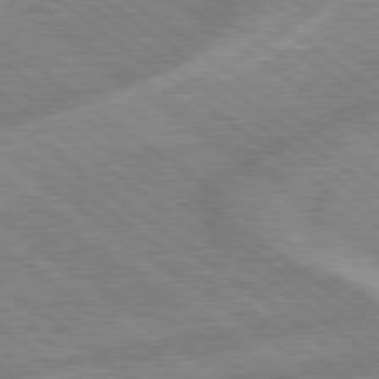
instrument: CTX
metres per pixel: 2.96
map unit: lApd
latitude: 79.1026
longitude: -169.0837
